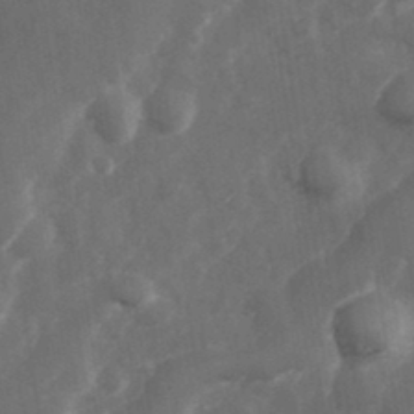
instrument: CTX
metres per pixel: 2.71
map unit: Hve
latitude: 33.2537
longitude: 150.9542
